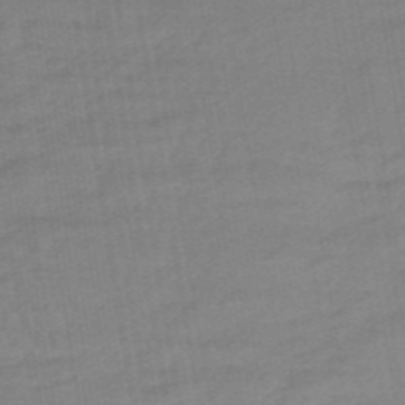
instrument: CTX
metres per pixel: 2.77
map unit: eHb
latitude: -48.1039
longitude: 87.3132
